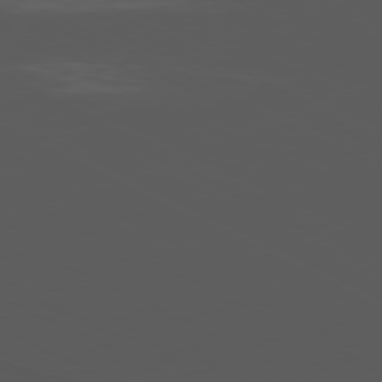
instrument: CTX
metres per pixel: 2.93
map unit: Ap
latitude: -80.8408
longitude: -62.4223
